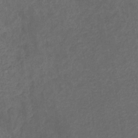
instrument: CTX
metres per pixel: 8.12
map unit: eHb
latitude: -32.1039
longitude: 72.6707
